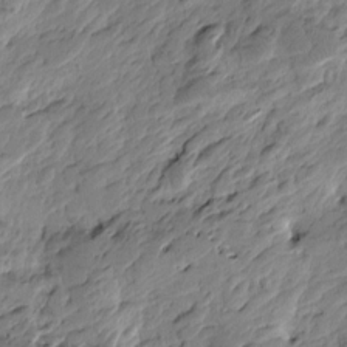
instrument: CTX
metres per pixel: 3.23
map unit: Htu
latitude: -3.1809
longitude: -178.6680
